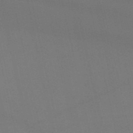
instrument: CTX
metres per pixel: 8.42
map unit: HNb
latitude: -53.6155
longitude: -42.1200
